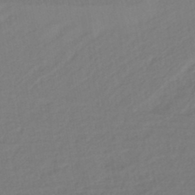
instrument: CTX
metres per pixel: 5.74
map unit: lHb
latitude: -43.0297
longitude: 74.8408
